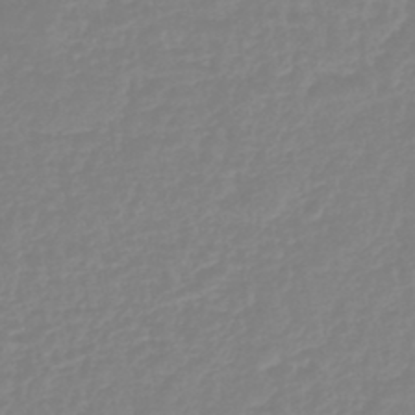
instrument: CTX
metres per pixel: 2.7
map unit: lHb
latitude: -44.5196
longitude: 79.4454
